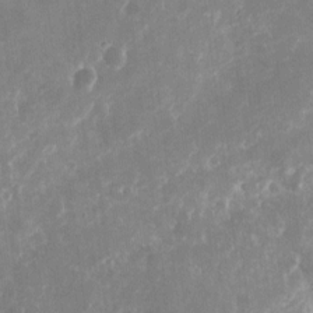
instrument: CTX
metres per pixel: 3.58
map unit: eHh
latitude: 10.6113
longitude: -71.7638
